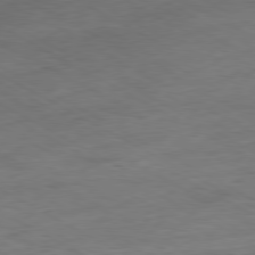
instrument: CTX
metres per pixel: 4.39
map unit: Ap
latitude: -80.4251
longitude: -83.4615
